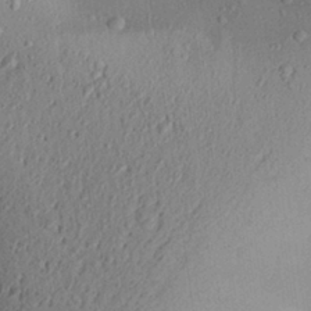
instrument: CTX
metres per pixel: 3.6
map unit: Aa
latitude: 28.3845
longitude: -131.1970
